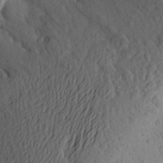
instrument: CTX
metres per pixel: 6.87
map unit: Aa
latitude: 25.7260
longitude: -146.0255
